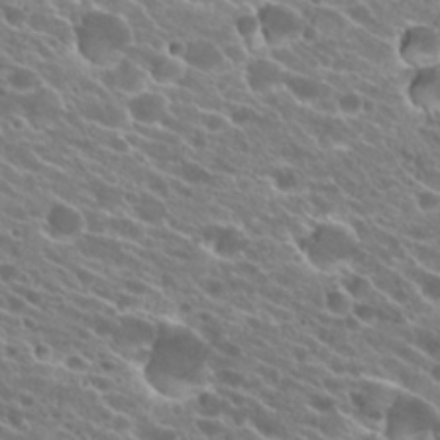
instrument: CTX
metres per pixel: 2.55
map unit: Hto
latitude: 23.5182
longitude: -37.8395
